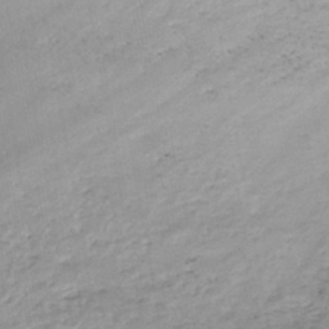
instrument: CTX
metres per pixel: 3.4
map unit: eHh
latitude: -45.6911
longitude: -28.7246
